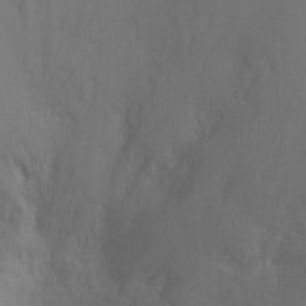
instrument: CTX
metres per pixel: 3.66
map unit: Ht
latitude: -1.2376
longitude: -20.6113
